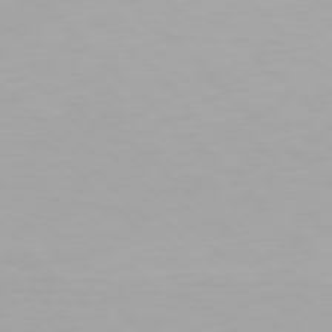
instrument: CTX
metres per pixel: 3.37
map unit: Hpe
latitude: 77.1781
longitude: -173.3670
